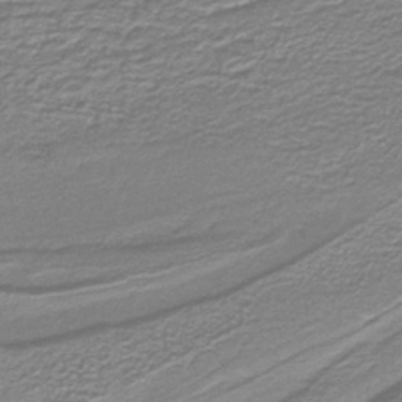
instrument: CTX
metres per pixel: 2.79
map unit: lHb
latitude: -40.2172
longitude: 54.8597
